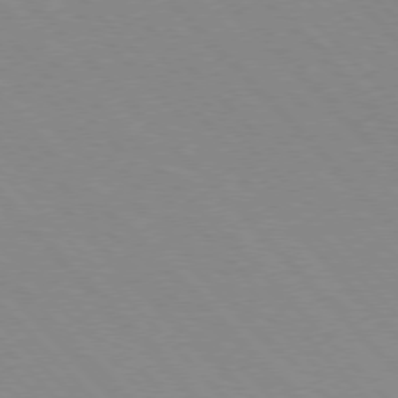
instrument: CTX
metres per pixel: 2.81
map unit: lApd
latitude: 76.1011
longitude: -85.3671
